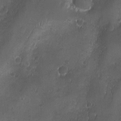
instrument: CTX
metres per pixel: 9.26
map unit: Ave
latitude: -10.9164
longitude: -121.4805
